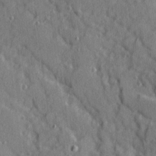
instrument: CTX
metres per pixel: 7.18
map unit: Ave
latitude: 10.2901
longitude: -102.1011
